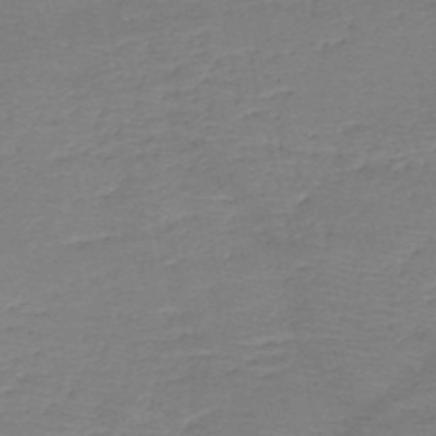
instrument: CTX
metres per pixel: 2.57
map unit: HNb
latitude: -49.6911
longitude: -41.9528
